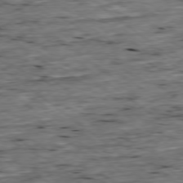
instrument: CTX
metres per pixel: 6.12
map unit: Ap
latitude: -78.7841
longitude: -87.5182
